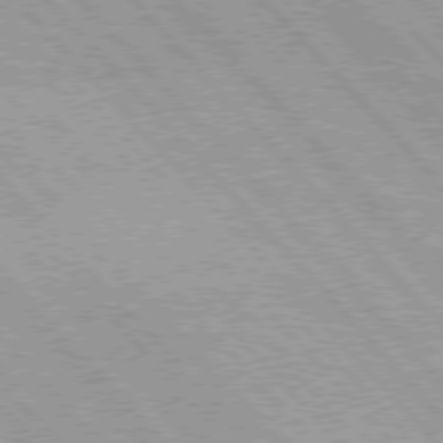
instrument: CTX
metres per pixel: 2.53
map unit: lApd
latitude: 76.1766
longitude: -73.0837
